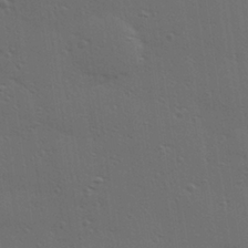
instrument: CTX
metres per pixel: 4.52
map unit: Hve
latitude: 27.9717
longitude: -91.6883
